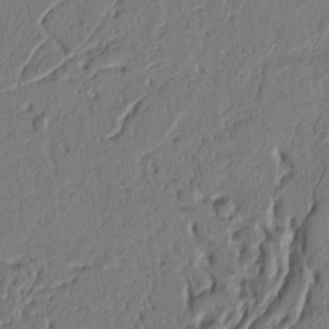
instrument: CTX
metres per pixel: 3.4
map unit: Ht
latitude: 10.4601
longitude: -76.4412
